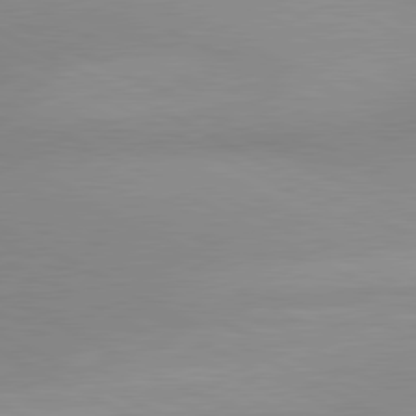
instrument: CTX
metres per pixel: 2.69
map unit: lApd
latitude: 80.8002
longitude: 134.8219
